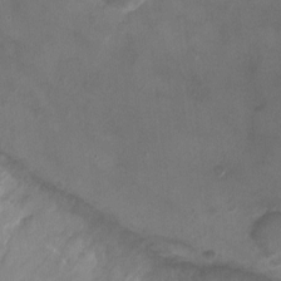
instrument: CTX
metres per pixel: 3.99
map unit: Ht
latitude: -2.6329
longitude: -19.9150
